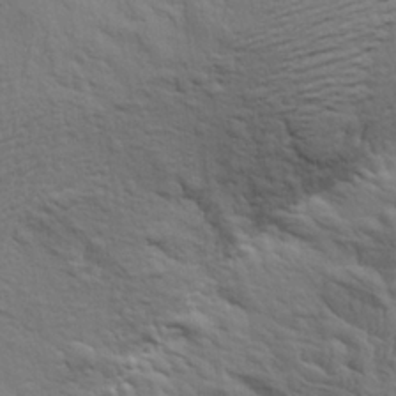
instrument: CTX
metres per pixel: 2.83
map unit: Aa
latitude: 23.0647
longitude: -150.2144
